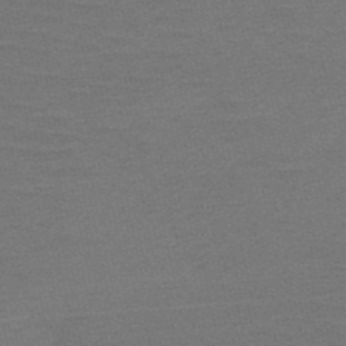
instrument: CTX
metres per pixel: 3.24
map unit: HNb
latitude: -53.1431
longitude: -43.3104
